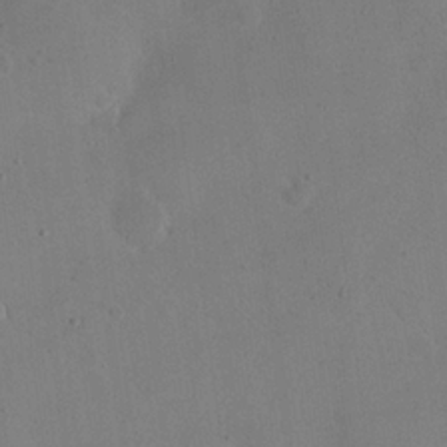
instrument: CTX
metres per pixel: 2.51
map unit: eHh
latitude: 24.2900
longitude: -65.9339
